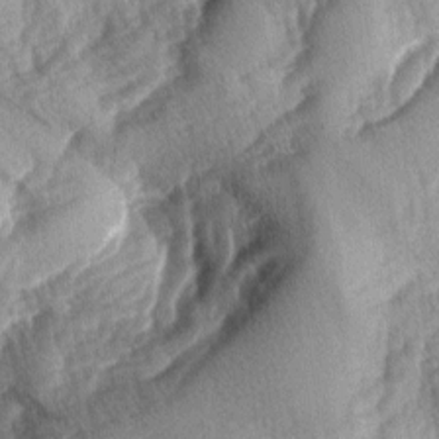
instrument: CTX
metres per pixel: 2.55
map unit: lAa
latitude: -4.1983
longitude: -127.1592
